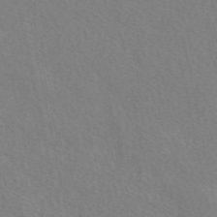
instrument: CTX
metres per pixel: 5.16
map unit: eAb
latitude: 49.8583
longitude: 117.1998
